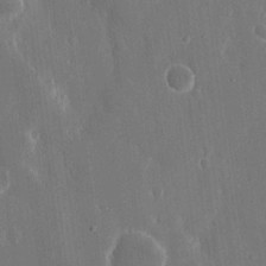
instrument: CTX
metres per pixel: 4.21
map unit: eHh
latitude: 15.5749
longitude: -71.1781
